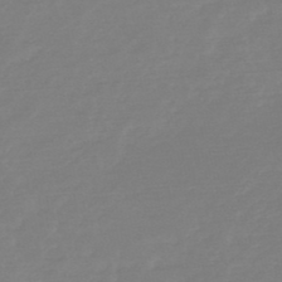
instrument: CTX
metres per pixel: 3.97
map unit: HNb
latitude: -49.2376
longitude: -43.0647
